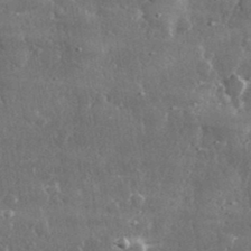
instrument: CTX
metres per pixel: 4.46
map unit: lHvf
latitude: 31.1592
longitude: -90.8947
